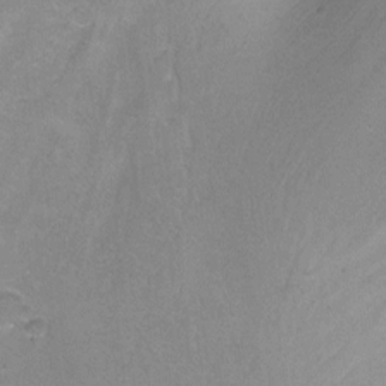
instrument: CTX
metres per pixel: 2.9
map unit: Nhu
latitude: -6.3873
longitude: -48.2334
